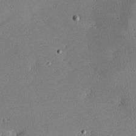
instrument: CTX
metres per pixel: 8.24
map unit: Hve
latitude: 25.6882
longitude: -93.0458
